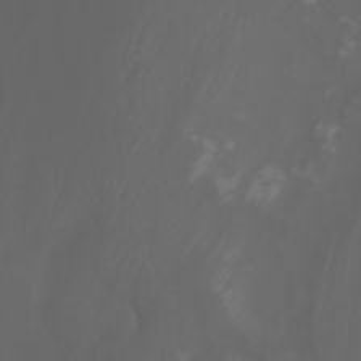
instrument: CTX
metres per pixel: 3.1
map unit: Nhu
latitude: -7.0864
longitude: -85.0459
